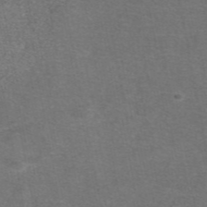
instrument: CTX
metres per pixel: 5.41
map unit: eAb
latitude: 47.6694
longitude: 105.2754
